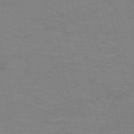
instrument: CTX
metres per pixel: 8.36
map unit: HNb
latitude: -53.4076
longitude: -46.9703
